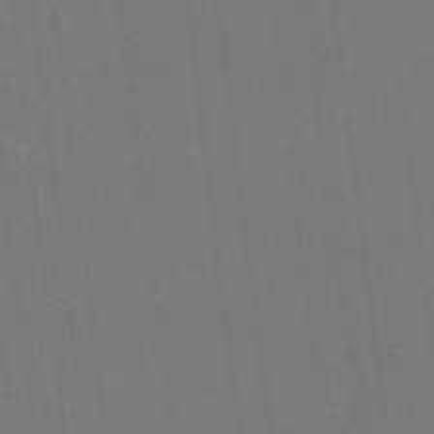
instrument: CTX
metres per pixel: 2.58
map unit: HNhu
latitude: -43.6343
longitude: 96.7652
